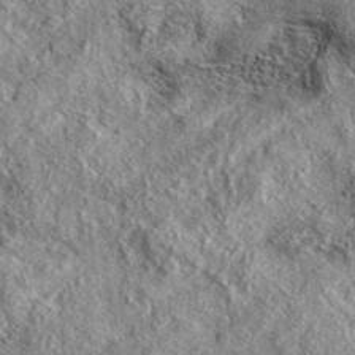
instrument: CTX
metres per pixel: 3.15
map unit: eAb
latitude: 37.3104
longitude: 109.7667
